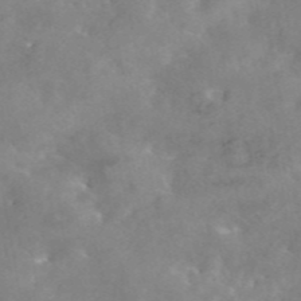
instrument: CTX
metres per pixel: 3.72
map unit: eAb
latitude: 45.3481
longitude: 126.0472
